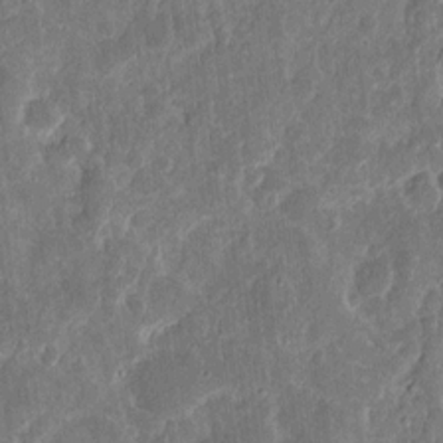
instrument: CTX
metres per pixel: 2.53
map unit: eHh
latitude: 12.6113
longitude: -73.4805
